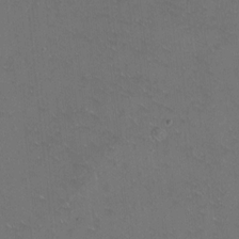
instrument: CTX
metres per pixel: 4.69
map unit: Nhu
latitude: -7.5777
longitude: -43.6883
